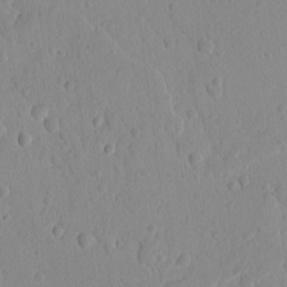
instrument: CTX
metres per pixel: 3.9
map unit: lAvf
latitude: -9.1809
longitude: -119.8205
